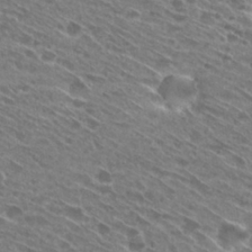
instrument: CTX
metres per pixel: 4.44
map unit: Hto
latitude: 28.5168
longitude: -44.9891
